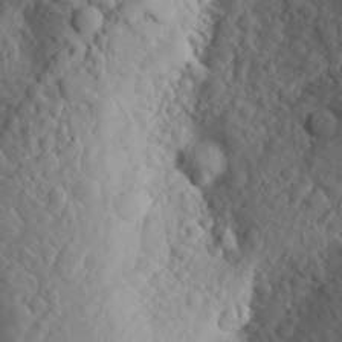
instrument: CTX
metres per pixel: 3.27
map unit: Aa
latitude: 24.3656
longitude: -146.2712
